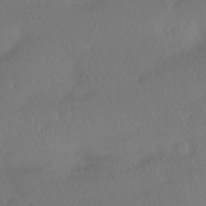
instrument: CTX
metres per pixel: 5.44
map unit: HNhu
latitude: -41.6155
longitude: 97.4266
